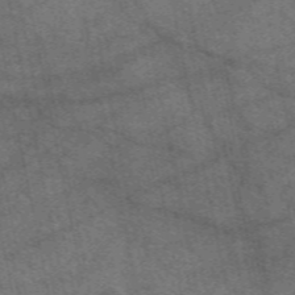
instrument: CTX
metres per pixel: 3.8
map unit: eAb
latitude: 51.0836
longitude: 107.7667
